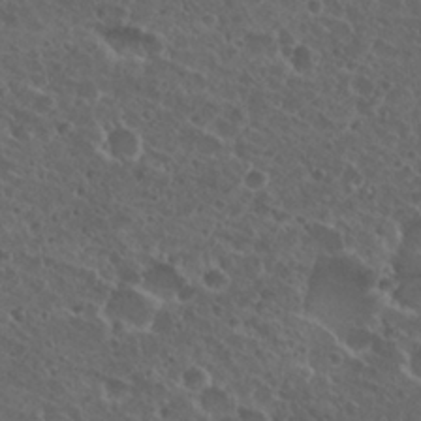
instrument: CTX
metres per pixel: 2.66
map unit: Nhu
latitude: 26.7435
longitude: -50.8758
